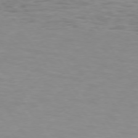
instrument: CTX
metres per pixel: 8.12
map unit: lApd
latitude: 74.4979
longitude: -50.5923
